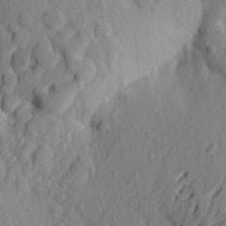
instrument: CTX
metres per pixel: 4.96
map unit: Aa
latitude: 25.5749
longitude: -149.9339
